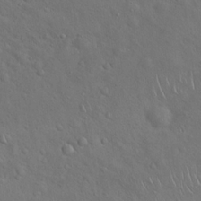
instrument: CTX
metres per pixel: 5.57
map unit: Hto
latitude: 17.9339
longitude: -53.0648
